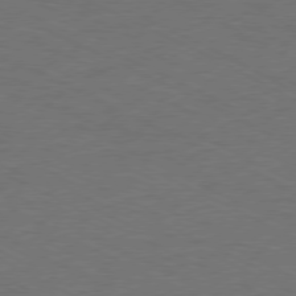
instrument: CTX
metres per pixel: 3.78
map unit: Ap
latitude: -77.6533
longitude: -75.2348
